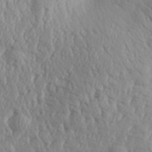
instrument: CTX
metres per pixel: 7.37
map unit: Aa
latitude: 30.9892
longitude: -135.9528
